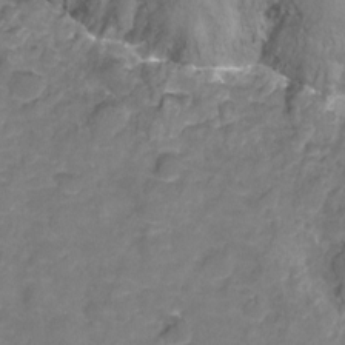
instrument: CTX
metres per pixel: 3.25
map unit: Nhu
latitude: -13.8800
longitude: -71.5749
